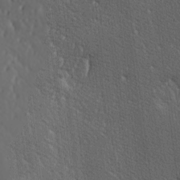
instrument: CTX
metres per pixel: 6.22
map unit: lAa
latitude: -7.3132
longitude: -124.1011
